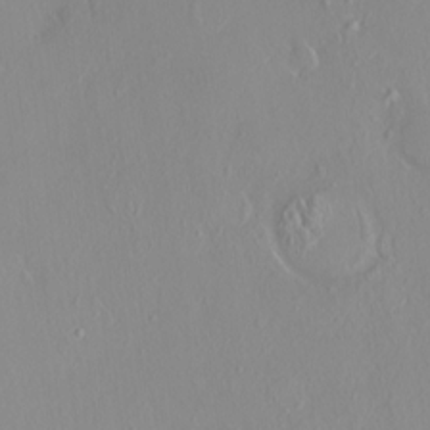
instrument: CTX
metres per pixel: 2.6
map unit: HNhu
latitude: 3.3859
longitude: 6.9919
